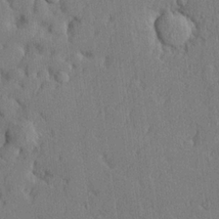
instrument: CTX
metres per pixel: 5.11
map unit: lHvf
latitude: 22.2333
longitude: 142.6896
